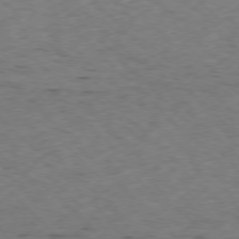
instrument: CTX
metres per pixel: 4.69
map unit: Ap
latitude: -77.7100
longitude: -61.4426
